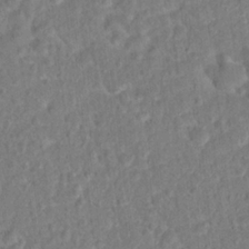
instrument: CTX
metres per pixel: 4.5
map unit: Hto
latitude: 14.1578
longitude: -38.8002
